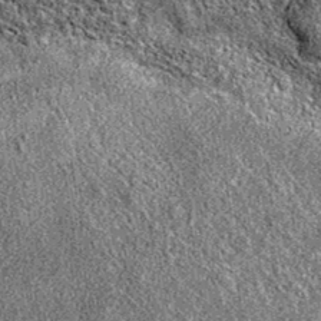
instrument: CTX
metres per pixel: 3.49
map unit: eAb
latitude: 36.7435
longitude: 110.8786
